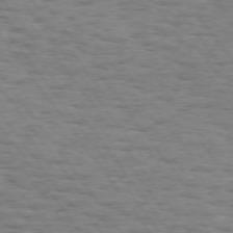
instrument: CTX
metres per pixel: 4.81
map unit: Hpe
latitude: 74.1767
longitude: -133.2915
